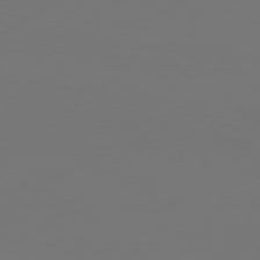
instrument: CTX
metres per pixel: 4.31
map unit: Hpe
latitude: 75.6505
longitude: -129.8016
